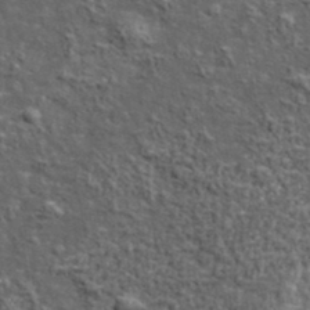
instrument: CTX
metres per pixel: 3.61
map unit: lHvf
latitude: 37.9150
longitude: -90.5924
